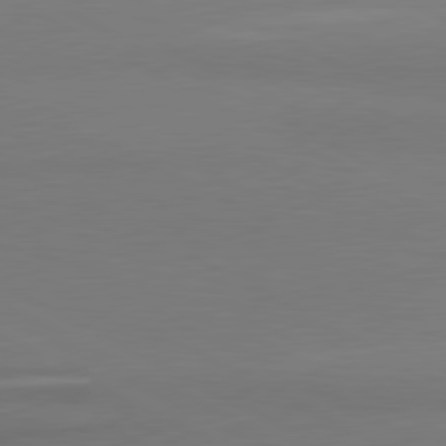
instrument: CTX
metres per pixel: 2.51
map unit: lApd
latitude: 80.7246
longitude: 179.6910
